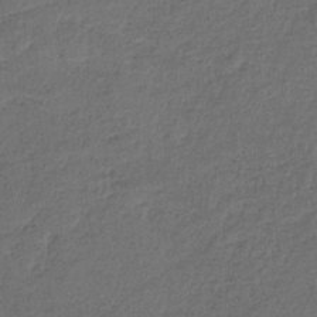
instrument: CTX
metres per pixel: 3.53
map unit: HNb
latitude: -35.7100
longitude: 58.9352
